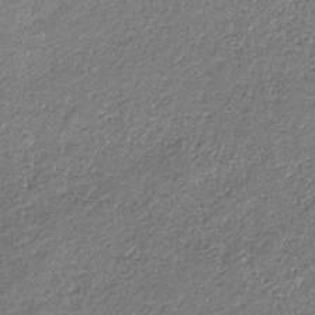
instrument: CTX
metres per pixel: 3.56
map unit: eHb
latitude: -30.5762
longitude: 68.8974
